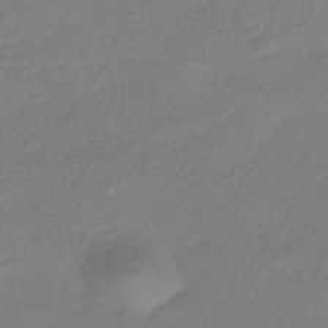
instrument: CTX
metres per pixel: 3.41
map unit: HNhu
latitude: -43.4265
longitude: 96.6141
